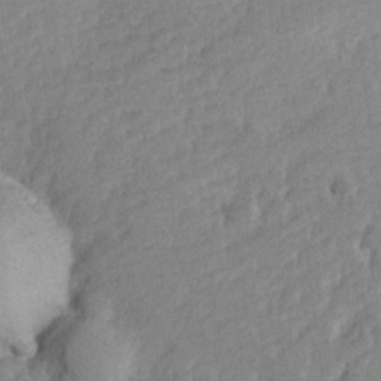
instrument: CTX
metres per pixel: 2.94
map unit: Hve
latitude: 24.8757
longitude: 144.1606
